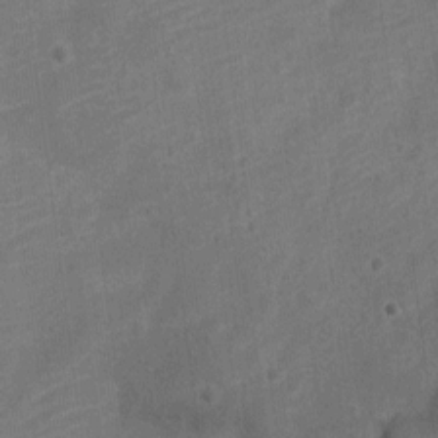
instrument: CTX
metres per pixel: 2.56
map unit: Nve
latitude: -19.0864
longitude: 109.0108
